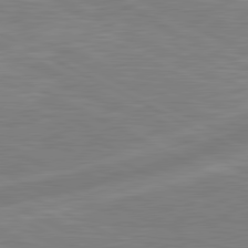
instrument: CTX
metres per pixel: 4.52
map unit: lApd
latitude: 81.0080
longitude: -168.9892
